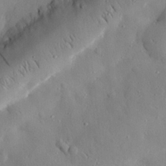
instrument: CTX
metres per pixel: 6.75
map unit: eHh
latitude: 28.8569
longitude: -77.5560
